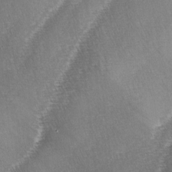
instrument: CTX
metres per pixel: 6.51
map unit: lAa
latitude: -4.3873
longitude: -129.5560
